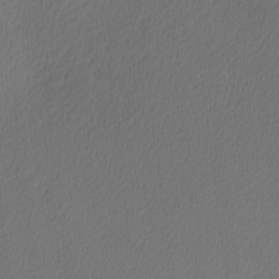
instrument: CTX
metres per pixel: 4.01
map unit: Nhu
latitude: 0.4601
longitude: -79.1214
